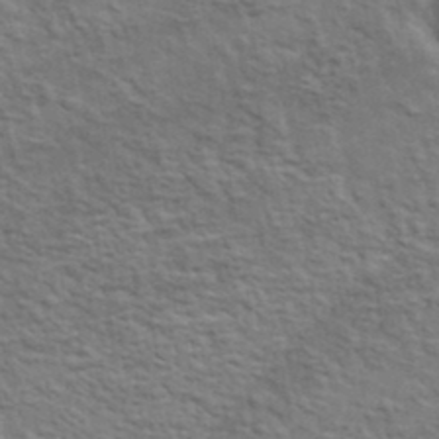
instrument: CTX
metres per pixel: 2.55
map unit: lHvf
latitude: 37.6316
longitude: -89.3293
